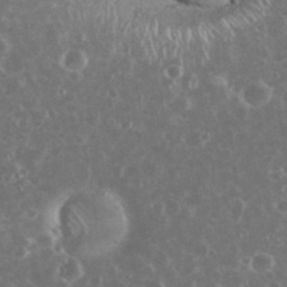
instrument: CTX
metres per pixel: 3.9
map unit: eHh
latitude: 34.2333
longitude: -60.7435
